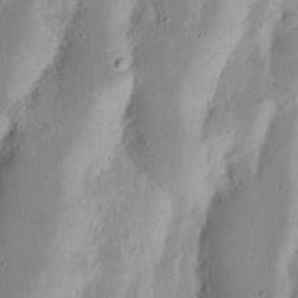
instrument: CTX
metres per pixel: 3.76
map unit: Nhu
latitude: 17.0647
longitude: -74.3278
